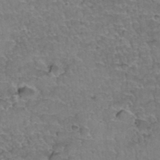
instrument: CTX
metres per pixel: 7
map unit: Hto
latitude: 35.8394
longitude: -45.1403
